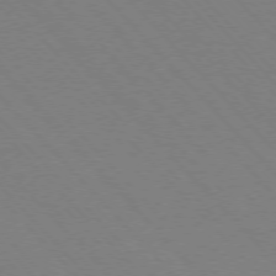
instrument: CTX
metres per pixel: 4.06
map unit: Ap
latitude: -76.7274
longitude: -86.2900
